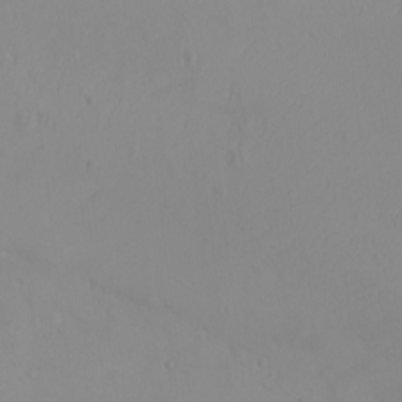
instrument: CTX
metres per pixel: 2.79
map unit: eHh
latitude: -9.8611
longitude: -68.2144
